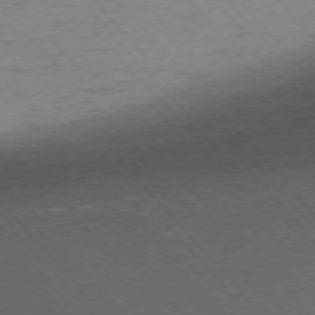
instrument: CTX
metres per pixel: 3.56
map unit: Ap
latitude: -76.3684
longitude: -70.2333
